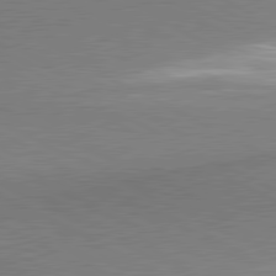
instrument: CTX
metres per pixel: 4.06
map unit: lApd
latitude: 80.8569
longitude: 165.1998
